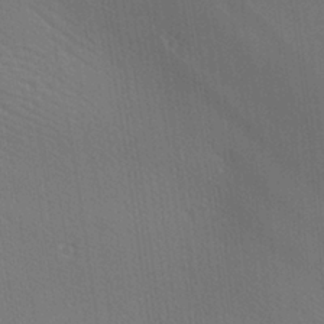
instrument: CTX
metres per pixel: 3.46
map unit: lAa
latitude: -8.0283
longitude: -124.4979
